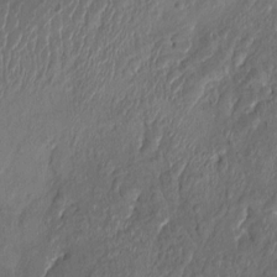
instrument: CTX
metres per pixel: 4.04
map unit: HNhu
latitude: 3.7449
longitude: -7.0269
